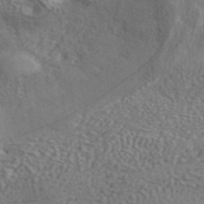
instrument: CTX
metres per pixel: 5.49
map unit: ANa
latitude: 42.3467
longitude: 51.0297
